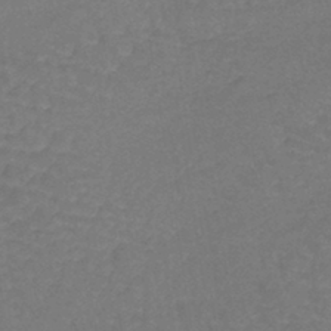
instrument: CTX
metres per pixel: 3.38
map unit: lHb
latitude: -40.9542
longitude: 66.7841
